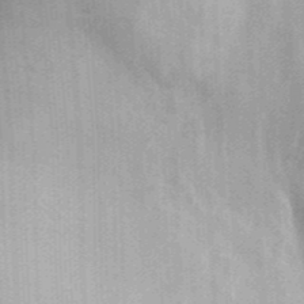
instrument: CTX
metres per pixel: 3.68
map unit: lHvf
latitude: 35.9717
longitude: -90.5546
